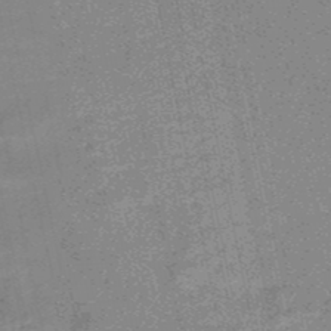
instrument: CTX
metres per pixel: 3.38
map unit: HNb
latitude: -52.2172
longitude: -49.5938
